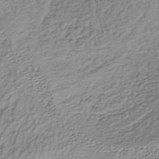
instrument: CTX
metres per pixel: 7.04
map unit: lHb
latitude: -38.1228
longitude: 68.1038
